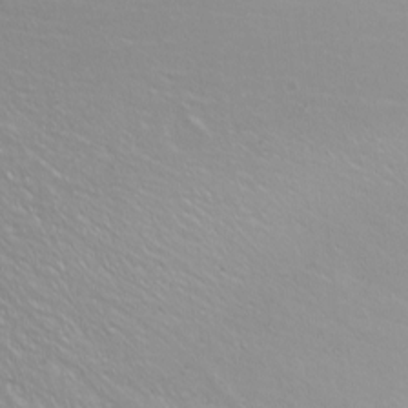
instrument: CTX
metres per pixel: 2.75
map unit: Htu
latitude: -6.3117
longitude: -69.0836
